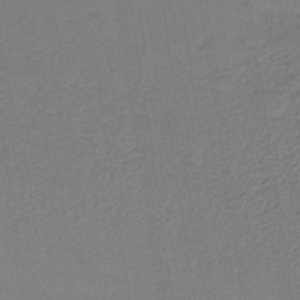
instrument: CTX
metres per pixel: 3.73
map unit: lHb
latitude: -34.5574
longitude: 63.5021
